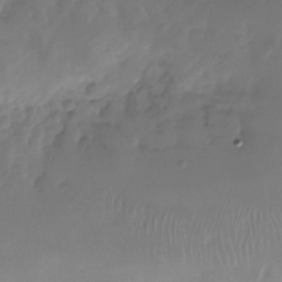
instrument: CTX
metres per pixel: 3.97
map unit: Nhu
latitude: -27.4643
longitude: -60.7435
